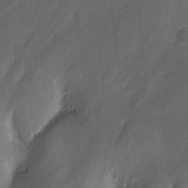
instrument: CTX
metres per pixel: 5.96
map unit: Nhu
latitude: -12.7652
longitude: -65.8017
